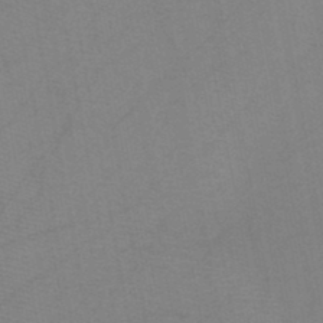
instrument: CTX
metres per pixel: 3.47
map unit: HNb
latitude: -45.8989
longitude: -40.4223
